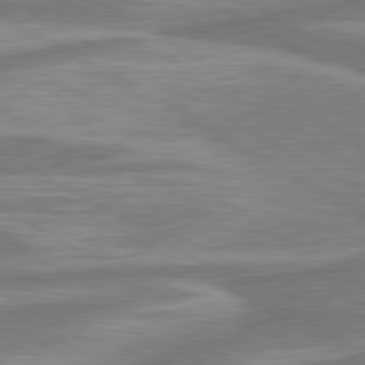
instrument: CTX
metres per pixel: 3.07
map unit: lApd
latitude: 80.3467
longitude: -178.1767
